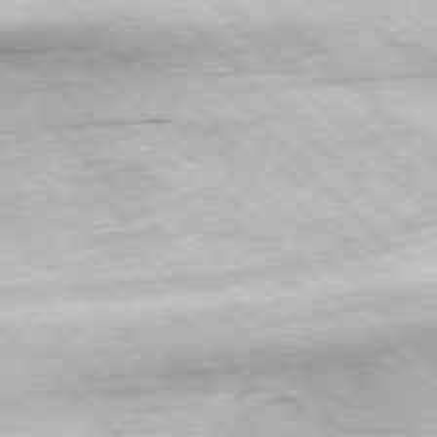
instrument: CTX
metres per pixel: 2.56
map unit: Hpe
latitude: -77.3321
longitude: 13.6344
